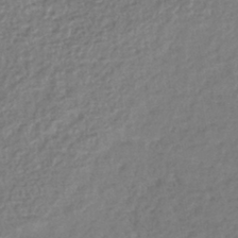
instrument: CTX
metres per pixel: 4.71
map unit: lHb
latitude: -42.3306
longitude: 68.6329
